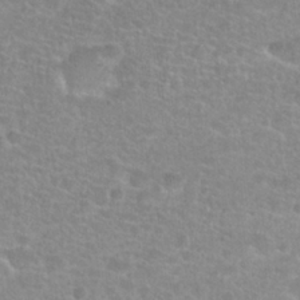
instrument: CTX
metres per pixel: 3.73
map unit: Hto
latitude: 24.7435
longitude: -48.2334
